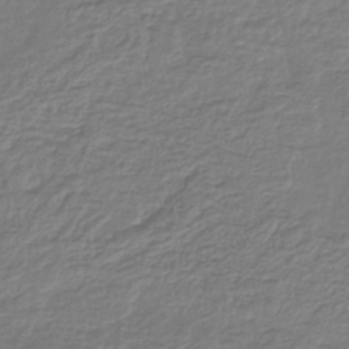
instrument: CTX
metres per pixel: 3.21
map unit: lHb
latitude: -42.6140
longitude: 61.3510
